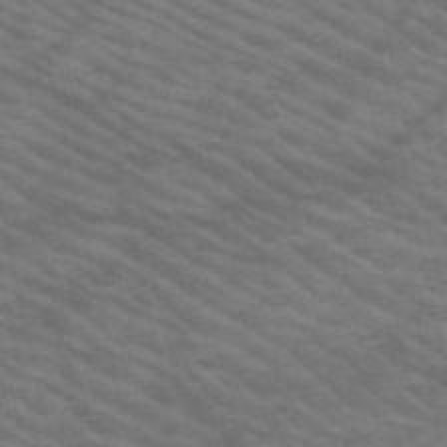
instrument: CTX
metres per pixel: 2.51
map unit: HNb
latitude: -53.3131
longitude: -44.9136
